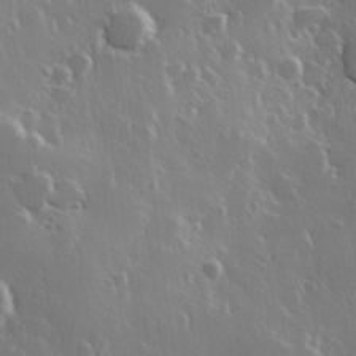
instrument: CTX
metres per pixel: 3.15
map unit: Hve
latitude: 23.1403
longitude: 147.5777
